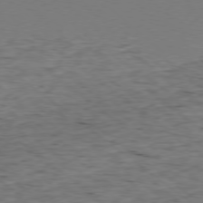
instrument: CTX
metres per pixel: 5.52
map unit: Ap
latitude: -78.4251
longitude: -90.4034
